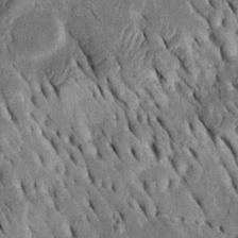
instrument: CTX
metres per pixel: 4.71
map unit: Htu
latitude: -2.5573
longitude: 150.4062
